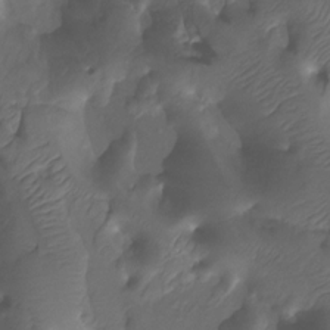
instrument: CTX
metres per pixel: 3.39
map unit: Htu
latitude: -14.0850
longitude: -44.9513
